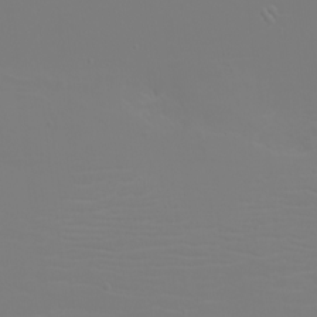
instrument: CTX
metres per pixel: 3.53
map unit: eHh
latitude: -5.8422
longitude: -84.1578
